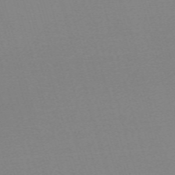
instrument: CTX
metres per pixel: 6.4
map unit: eHh
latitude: -61.5021
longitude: 52.0283
